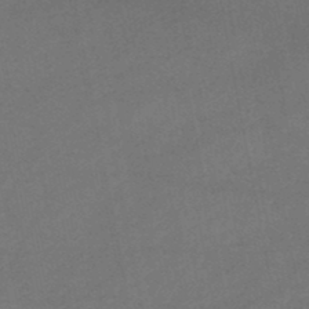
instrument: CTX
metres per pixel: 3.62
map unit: lHb
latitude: -47.0864
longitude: 62.3117
